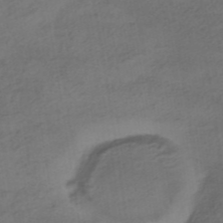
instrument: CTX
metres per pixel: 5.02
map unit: HNhu
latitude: -42.5195
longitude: 103.3510
